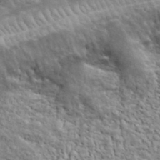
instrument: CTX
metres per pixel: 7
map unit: lHvf
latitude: 37.9717
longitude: -88.9325
